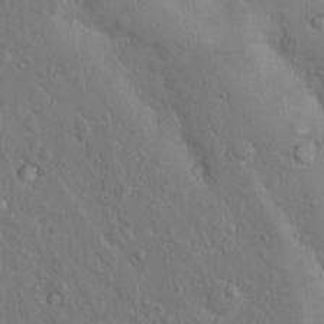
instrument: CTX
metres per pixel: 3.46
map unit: Nhu
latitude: 15.1781
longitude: -29.7638
